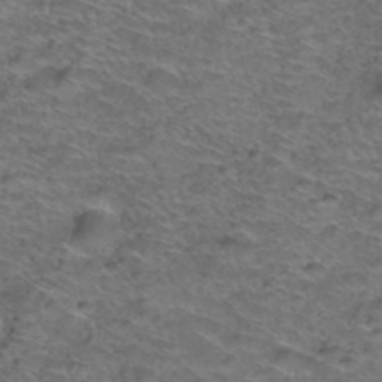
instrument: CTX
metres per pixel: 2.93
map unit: Hto
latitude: 38.5357
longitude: -43.1592
